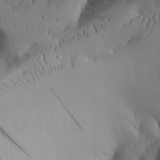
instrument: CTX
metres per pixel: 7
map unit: Aa
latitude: 28.4790
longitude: -133.4049
